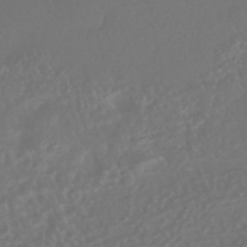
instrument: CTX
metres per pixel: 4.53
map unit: HNhu
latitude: -43.2375
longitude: 93.7478
